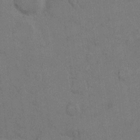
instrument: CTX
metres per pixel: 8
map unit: Hto
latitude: 6.3656
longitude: -62.5357
